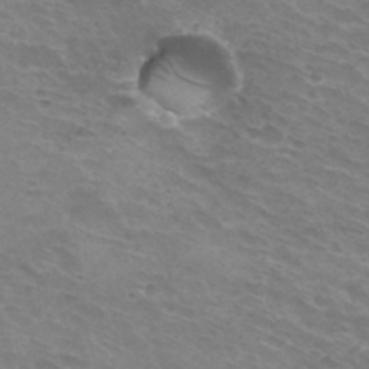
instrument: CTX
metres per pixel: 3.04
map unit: Hto
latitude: 33.5182
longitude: -42.4412
